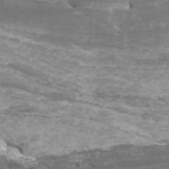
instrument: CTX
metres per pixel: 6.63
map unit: Htu
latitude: -6.5951
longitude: -75.8017
